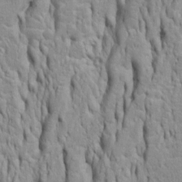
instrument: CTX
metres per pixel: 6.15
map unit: Htu
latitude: -5.7288
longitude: 151.2564
